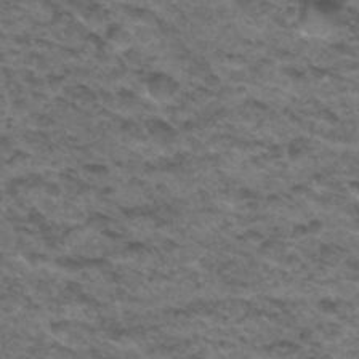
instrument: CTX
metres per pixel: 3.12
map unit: Hto
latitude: 32.2145
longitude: -48.1578
